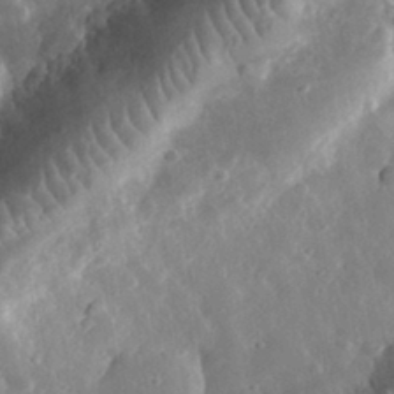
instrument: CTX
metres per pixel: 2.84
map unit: eHh
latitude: 32.3278
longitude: -78.6113
